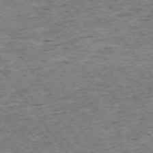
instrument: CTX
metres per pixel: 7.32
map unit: Ap
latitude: -74.6897
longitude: -87.0269
